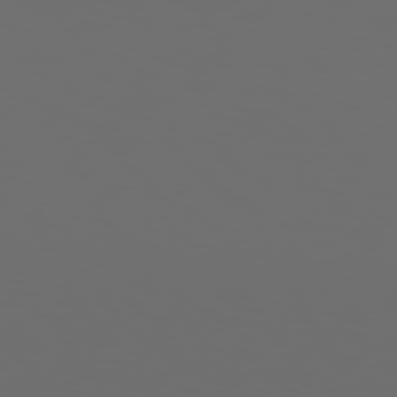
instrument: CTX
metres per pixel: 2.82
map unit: Hpe
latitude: 76.4601
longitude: -141.0458
